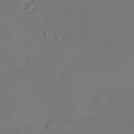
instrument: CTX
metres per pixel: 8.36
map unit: eHh
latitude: -2.8219
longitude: -74.3467
